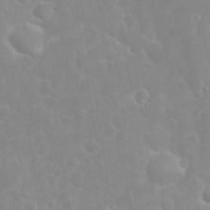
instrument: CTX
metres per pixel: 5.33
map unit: eHh
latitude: 32.3467
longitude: -60.7057
